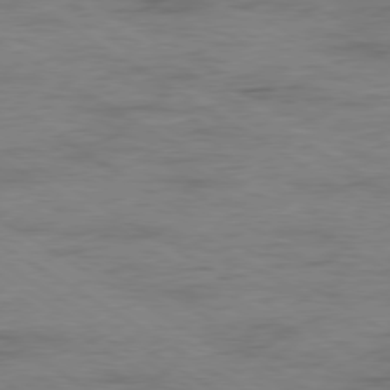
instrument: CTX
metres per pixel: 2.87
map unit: Ap
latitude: -80.0850
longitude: -52.7058
